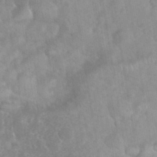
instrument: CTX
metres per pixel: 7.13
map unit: eHh
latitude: 35.7260
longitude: -62.3279
